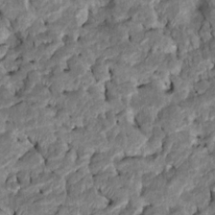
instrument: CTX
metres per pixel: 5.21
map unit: Htu
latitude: -7.6910
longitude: 145.7667
